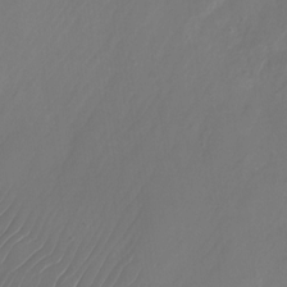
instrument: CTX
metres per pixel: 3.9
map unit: Nhu
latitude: -27.4454
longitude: -71.4426
